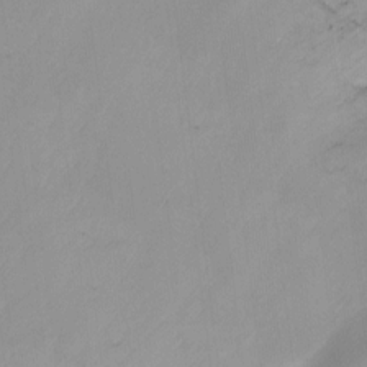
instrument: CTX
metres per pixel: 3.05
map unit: Ht
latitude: -10.1606
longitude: -27.7639
